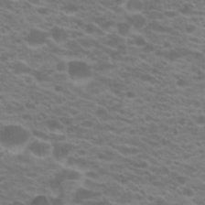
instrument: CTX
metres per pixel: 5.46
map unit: Hto
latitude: 21.8017
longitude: -37.4238
